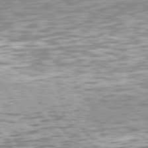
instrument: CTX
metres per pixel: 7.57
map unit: Hpe
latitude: 75.8205
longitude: -139.8772
